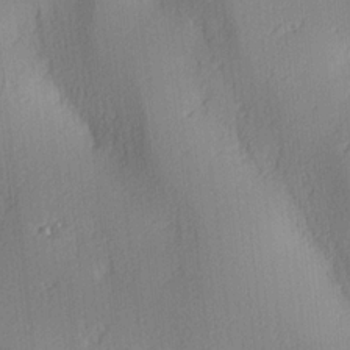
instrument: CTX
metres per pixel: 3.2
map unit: lAa
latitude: 3.9906
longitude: -112.1767
